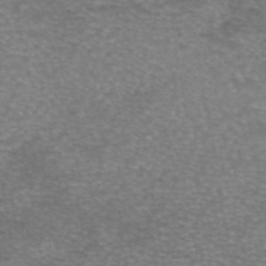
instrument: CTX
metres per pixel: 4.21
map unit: eAb
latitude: 46.1200
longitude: 102.8975
